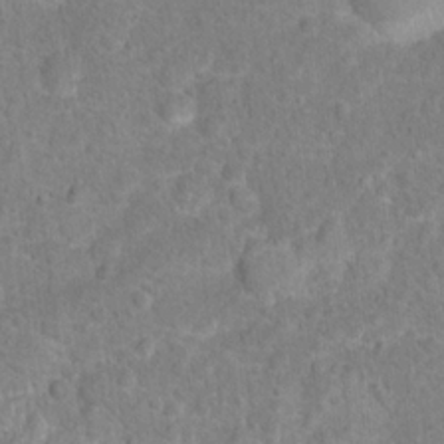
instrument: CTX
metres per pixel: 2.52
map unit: Hto
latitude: 17.0647
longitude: -41.8205
